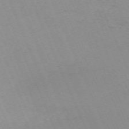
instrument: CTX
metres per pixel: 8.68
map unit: Nhu
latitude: -67.3132
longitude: 39.0109
